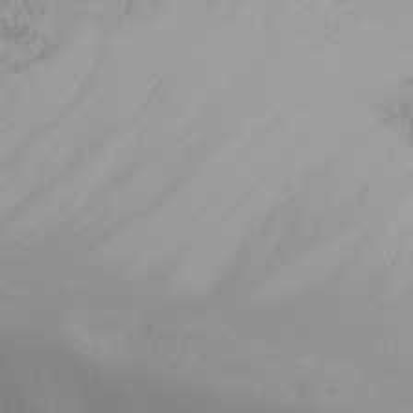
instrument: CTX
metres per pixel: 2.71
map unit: Nhu
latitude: -7.6344
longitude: -70.1956
